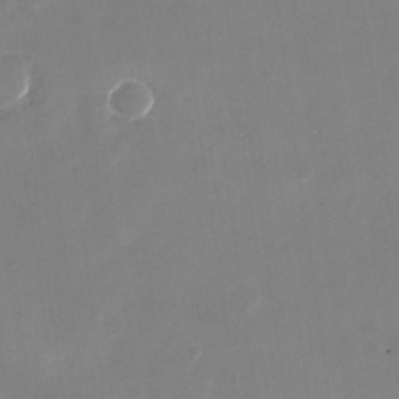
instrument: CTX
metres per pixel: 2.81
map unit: Nhu
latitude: -28.6141
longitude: -68.9703
